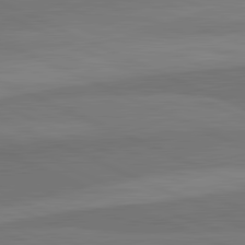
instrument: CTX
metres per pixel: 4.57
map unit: lApd
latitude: 82.4223
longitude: 158.3306
